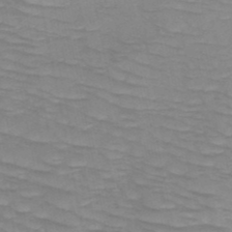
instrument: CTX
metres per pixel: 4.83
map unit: HNb
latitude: -49.3888
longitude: -50.1577
